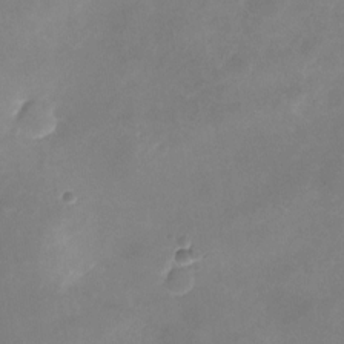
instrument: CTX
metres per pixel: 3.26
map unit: Nhu
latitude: -23.5399
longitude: -70.0822
